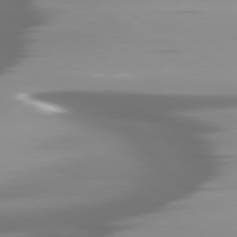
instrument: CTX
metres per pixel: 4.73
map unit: lApd
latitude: 80.0444
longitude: -138.8191
